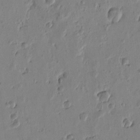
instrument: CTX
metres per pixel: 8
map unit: Htu
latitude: -1.5588
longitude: -177.4804
